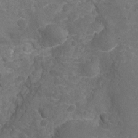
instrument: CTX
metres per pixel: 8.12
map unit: Nhu
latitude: -18.6896
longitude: -56.8380
